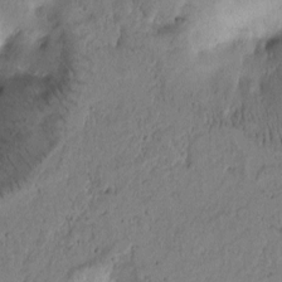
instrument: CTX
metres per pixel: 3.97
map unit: Htu
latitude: -2.7085
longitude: 171.0109
